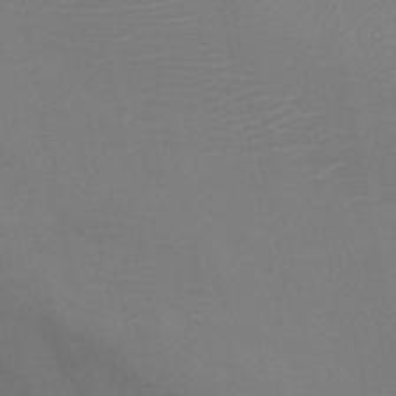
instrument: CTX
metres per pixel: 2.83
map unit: HNb
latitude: -46.8597
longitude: -44.8947
